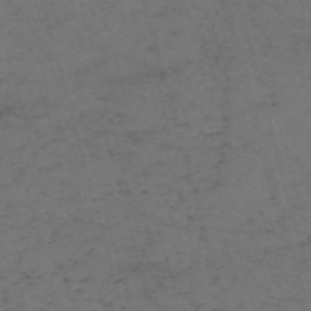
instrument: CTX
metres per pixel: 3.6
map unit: Nve
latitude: -59.1620
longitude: 51.6344
